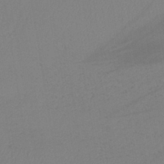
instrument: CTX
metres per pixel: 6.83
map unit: lHb
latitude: -41.4643
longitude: 74.5763
